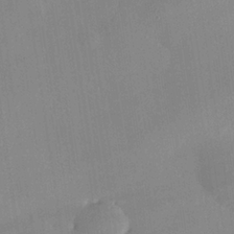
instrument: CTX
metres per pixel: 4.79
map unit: eHh
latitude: 24.5545
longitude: -90.9703
